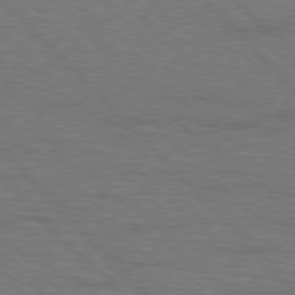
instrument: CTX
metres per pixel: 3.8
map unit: Hpe
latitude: 77.0080
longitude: -151.1214
